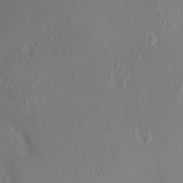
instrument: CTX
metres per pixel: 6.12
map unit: HNhu
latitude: 4.3845
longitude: -5.8772
